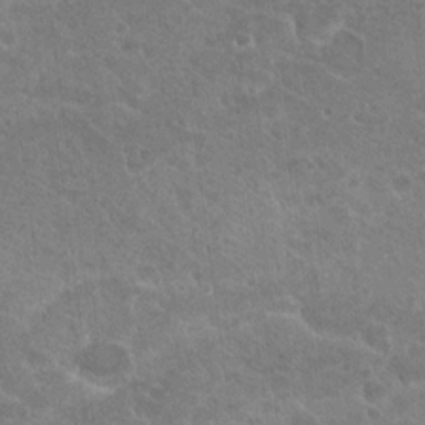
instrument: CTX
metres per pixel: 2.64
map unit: Hto
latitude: 20.4034
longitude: -34.2900
